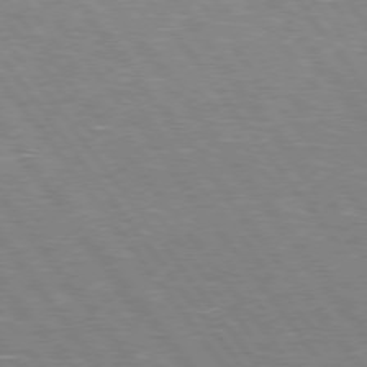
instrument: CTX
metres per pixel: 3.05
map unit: Hpe
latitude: 75.1970
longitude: -157.8016
